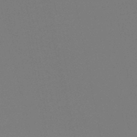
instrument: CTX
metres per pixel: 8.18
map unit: HNb
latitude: -46.8786
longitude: -42.8191
